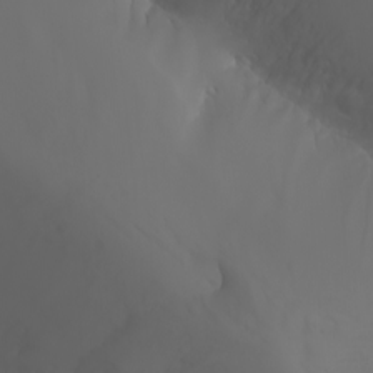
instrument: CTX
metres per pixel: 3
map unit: Htu
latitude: -4.5196
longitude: -89.8206
